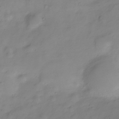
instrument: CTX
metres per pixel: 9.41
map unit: Hve
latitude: -28.6519
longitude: 93.7855
